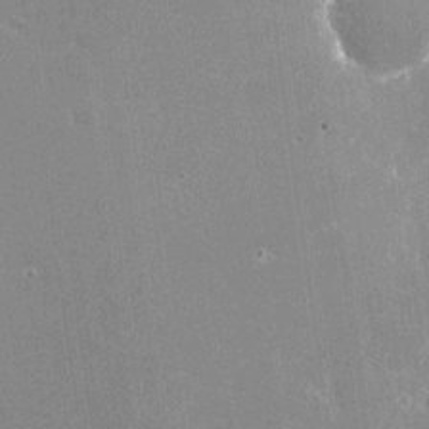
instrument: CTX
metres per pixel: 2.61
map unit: Nhu
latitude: -25.4832
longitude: -71.8772
